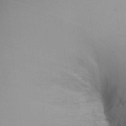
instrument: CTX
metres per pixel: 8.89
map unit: Ht
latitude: -7.4643
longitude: -35.2537
